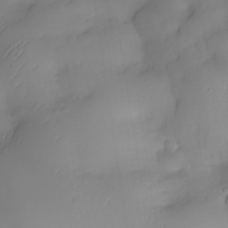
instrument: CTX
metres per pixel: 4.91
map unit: Nhe
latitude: -34.3117
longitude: -143.1403
